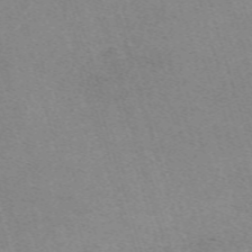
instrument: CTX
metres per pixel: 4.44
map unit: eHh
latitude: -62.1794
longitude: 49.3888
